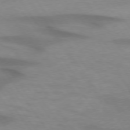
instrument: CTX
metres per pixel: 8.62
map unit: lApd
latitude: 74.4412
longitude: -59.5749
